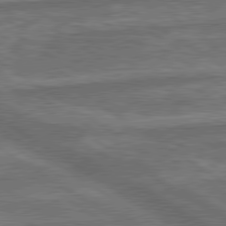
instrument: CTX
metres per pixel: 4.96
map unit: lApd
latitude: 79.9906
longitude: -171.8772
